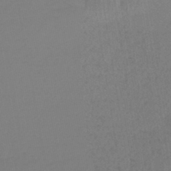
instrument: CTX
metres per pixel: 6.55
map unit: lHb
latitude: -41.6155
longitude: 63.9367
